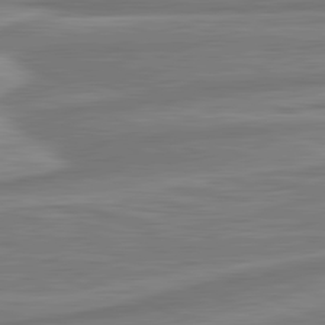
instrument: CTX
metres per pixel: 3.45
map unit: lApd
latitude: 81.5938
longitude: -175.2915
